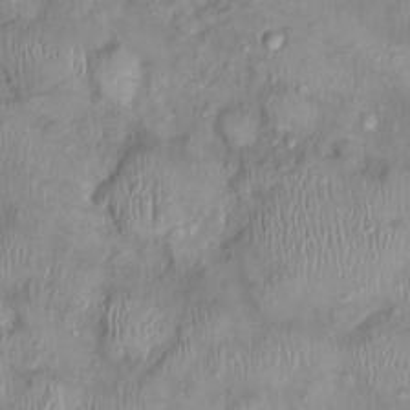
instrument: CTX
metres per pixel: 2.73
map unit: Nhu
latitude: -0.0283
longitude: -15.5183
